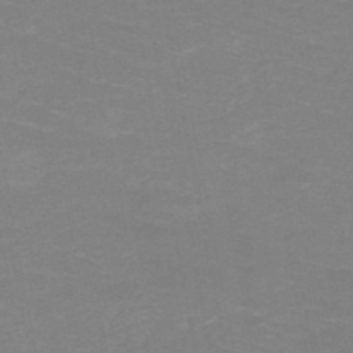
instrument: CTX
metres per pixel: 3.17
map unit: HNb
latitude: -49.9556
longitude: -50.2144
